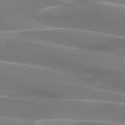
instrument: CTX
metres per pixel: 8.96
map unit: lApd
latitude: 74.3089
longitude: -62.1578
